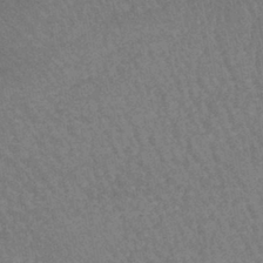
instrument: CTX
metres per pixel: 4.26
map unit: lHb
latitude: -41.0297
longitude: 66.7841
